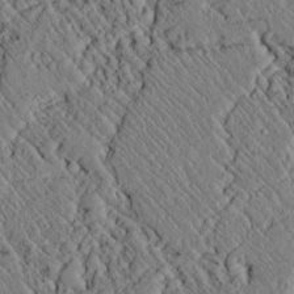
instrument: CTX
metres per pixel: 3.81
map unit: lAvf
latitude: 6.9514
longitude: 159.1242
